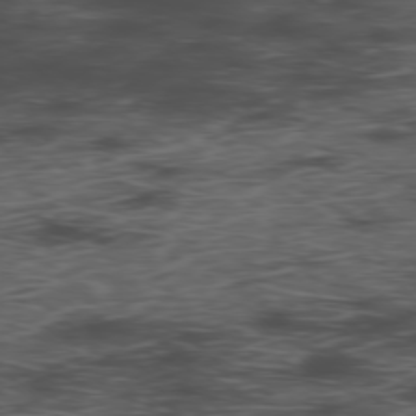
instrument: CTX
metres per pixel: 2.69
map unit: Hpe
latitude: -78.3495
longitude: 15.7667
